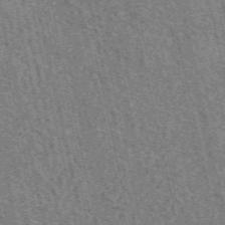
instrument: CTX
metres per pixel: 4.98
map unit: eAb
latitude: 51.4237
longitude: 114.1983
